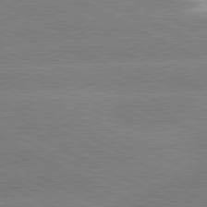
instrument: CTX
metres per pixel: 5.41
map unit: lApd
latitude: 80.8758
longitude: -154.3278
